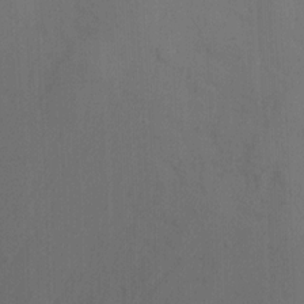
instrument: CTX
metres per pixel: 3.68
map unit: Nhu
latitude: -9.4076
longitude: -42.9514
